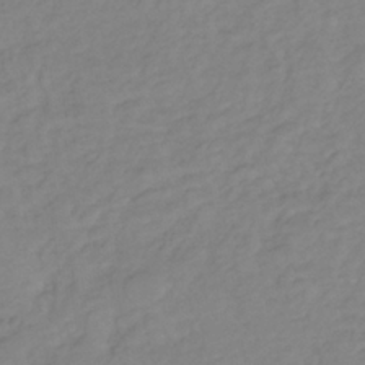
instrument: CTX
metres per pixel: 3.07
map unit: lHb
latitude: -36.8030
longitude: 70.0094
